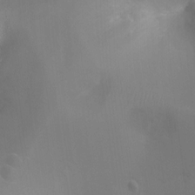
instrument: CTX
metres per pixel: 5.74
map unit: Ht
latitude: -10.4062
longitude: -28.1011
